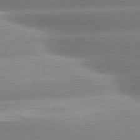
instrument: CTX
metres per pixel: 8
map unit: lApd
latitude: 80.8569
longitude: -158.5357
